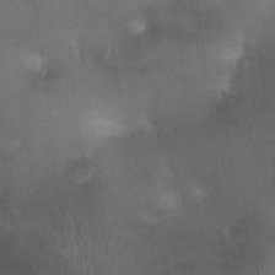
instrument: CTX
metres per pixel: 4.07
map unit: Ht
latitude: -1.4077
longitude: -17.3860
